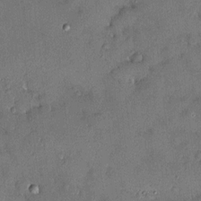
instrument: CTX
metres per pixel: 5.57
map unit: HNhu
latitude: 3.6505
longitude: 6.9919
